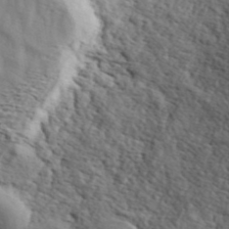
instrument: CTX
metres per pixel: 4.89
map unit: ANa
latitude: 43.2726
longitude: 46.4440
